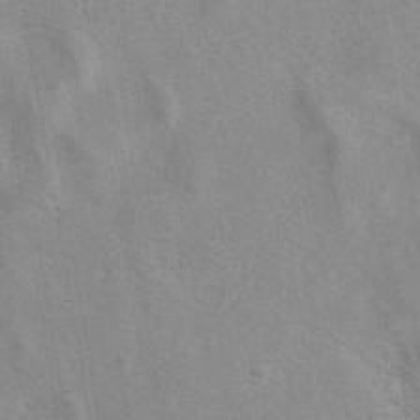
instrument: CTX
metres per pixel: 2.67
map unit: eAb
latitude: 41.2725
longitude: 107.0865
